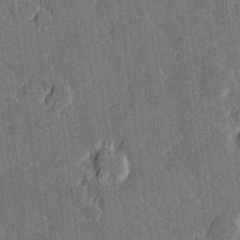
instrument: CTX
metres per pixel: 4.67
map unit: Hve
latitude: 27.1214
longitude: 144.4251
